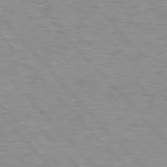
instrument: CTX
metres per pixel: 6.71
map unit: Hpe
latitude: 76.9702
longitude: -157.4993
